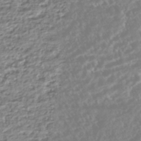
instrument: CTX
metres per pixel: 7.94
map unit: HNhu
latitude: -44.2173
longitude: 103.5399
